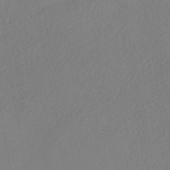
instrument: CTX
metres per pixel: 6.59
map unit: HNhu
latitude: -40.5574
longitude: 104.3117
